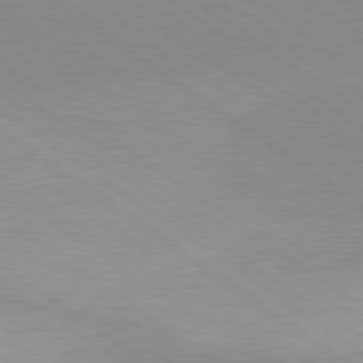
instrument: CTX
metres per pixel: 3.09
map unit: lApd
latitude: 79.2915
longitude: -177.6316
